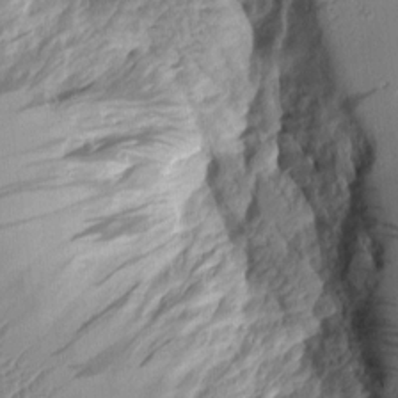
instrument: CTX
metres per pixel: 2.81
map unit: Aa
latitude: 7.9528
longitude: -128.9136
